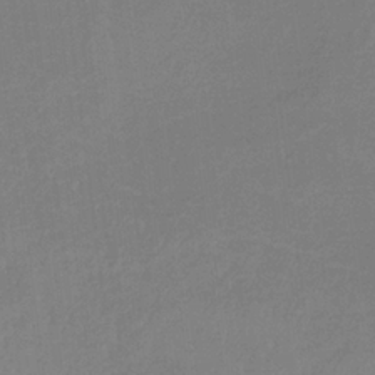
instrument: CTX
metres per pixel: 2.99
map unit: lHb
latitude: -34.5385
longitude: 68.2172
